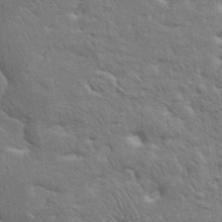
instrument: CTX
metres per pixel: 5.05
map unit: eHh
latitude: 36.0255
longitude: -64.3467
